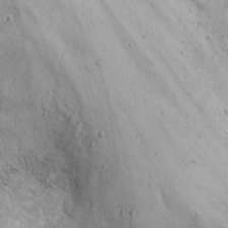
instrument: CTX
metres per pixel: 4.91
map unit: Nhu
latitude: 20.9136
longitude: -72.2523
